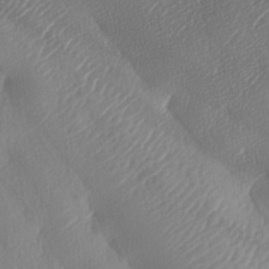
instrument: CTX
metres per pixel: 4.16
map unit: lAa
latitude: -8.5763
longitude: -128.0444
